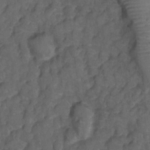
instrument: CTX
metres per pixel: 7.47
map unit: Hto
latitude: 4.5735
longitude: -31.4994
